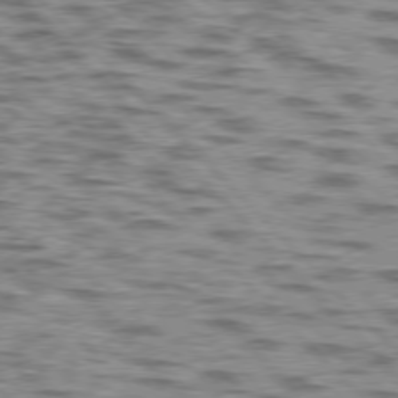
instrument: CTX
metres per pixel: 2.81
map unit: lApd
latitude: 76.7435
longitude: -70.8569
